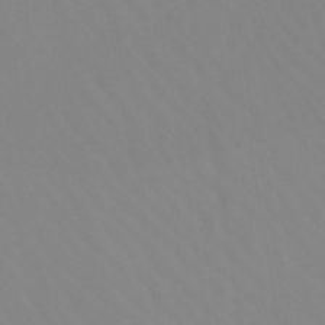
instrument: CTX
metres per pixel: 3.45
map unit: lHb
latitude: -48.2551
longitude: 74.0850
